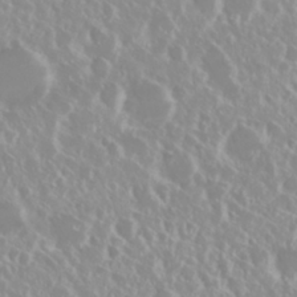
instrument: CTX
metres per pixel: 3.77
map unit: Nhu
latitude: 28.9325
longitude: -61.5938
